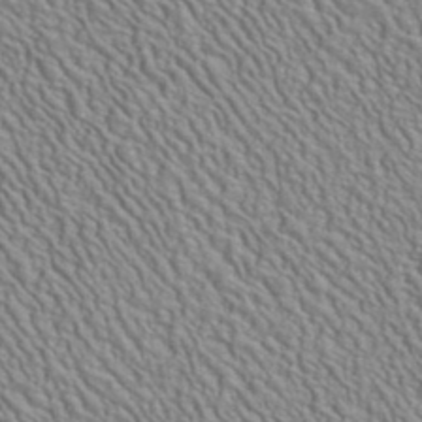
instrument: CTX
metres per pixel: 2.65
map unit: ANa
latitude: 41.0647
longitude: 29.2376
